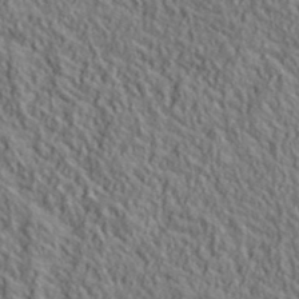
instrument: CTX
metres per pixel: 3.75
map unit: lHvf
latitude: 39.5182
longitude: -90.2145
